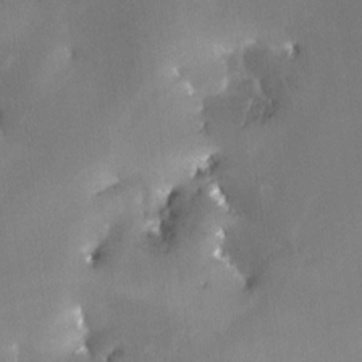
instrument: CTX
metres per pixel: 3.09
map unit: Nhe
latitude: -29.1242
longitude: -110.5357
